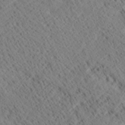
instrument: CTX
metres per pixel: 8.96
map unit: Ave
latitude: 20.6869
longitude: -139.9717
